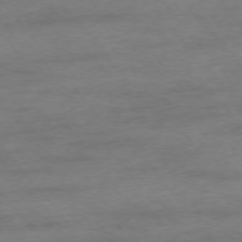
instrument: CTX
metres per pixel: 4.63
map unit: Ap
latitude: -76.1795
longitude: -84.5924
